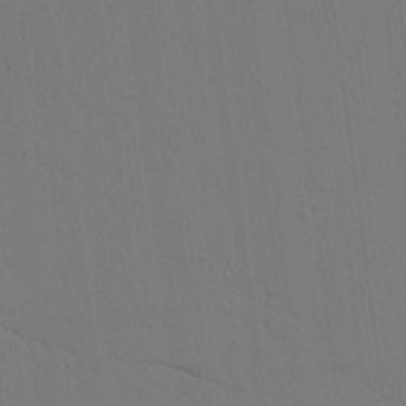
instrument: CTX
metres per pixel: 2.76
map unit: Nhu
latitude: 20.3468
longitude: -73.4994
